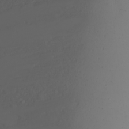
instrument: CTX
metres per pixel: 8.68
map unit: Nhu
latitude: -7.2187
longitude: -90.5357
